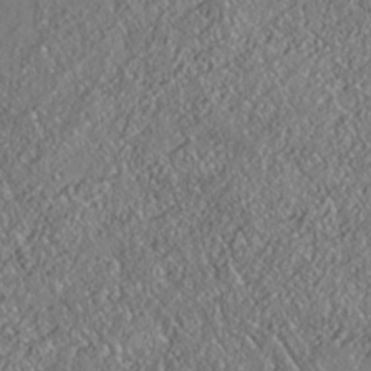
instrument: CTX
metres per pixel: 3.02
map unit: Nhe
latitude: -37.1998
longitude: 137.8422
